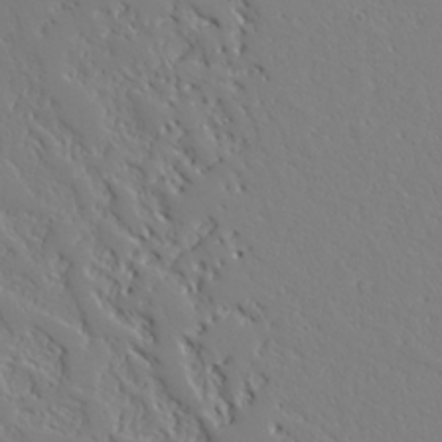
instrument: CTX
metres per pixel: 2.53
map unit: Aa
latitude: 25.7638
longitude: -127.1970
